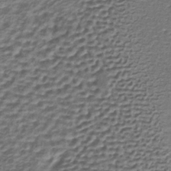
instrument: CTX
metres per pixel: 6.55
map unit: lHb
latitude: -35.9556
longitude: 61.9178
